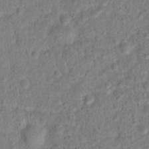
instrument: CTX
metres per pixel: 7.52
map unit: Hto
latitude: 14.8191
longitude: -38.5546
